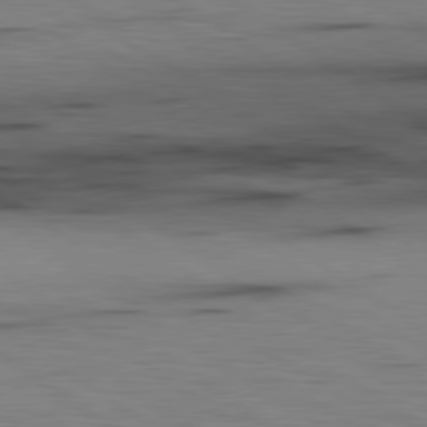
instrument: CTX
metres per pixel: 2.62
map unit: lApd
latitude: 79.9528
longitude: 159.8611
